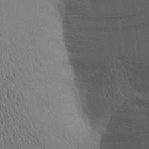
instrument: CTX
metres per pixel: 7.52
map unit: Aa
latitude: 15.8206
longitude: -147.4994
